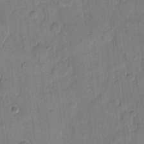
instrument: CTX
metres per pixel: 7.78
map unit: eHh
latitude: 11.2537
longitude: -65.6505
